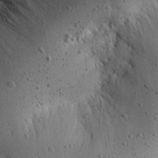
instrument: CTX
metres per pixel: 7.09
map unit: Aa
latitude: 15.6505
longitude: -142.3656
